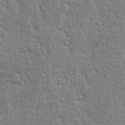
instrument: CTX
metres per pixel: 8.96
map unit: eHh
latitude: 3.3104
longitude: -78.2145
